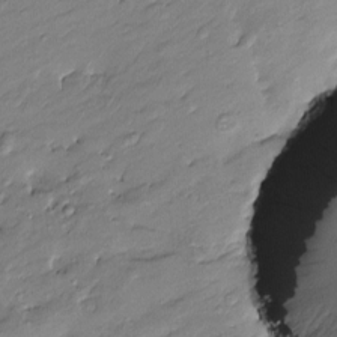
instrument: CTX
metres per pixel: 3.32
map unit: Htu
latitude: -8.5196
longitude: 177.3132
